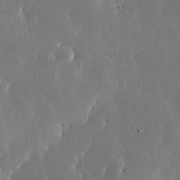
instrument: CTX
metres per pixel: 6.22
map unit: Ave
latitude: 17.6316
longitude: -139.6694
